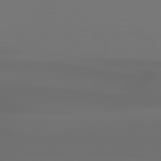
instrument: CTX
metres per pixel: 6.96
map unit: Hpe
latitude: 76.9891
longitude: -132.9892
